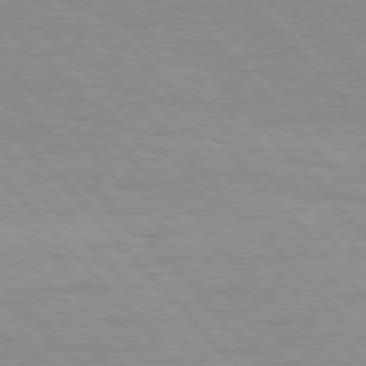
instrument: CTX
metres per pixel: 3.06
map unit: Hpe
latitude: 76.7435
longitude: -153.9150
